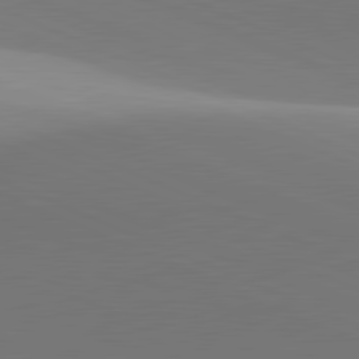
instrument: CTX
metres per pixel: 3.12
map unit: lApd
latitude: 81.6316
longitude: 142.7274
